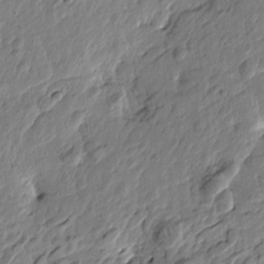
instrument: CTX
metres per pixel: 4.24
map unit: Htu
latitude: -2.0283
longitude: -178.9703
